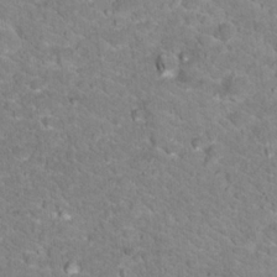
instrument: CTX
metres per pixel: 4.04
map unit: Hto
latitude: 17.8394
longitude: -35.9906
